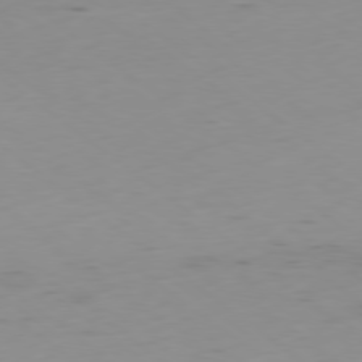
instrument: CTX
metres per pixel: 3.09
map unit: Ap
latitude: -79.0108
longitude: -63.1781
